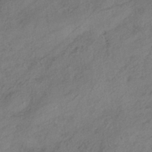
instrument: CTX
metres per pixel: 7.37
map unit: HNhu
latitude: -41.6911
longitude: 107.2754
